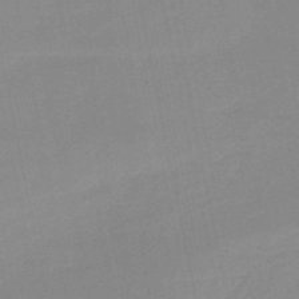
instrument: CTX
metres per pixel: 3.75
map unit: HNb
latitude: -51.4265
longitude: -50.9513
